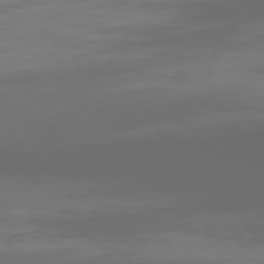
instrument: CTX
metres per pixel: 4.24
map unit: Hpe
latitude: 76.6112
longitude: -168.5546
